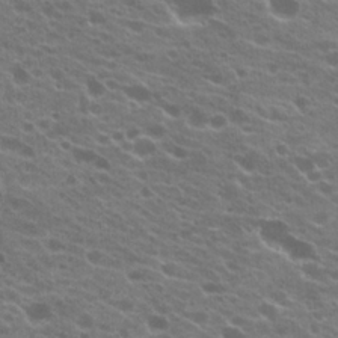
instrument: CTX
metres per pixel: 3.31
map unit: Hto
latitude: 22.3467
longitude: -38.2522
